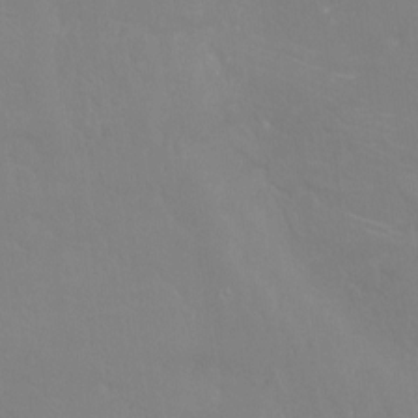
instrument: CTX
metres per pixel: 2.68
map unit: Ht
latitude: -9.4265
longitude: -38.3467
